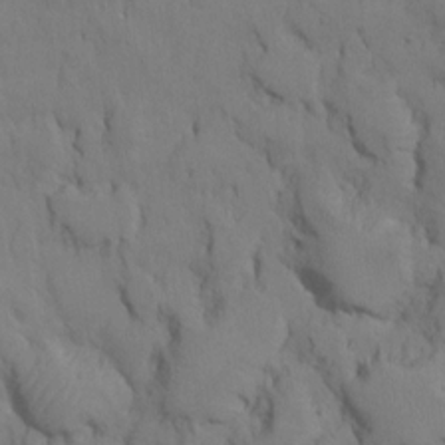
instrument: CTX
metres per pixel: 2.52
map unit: Ht
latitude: 10.7057
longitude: -33.2726
